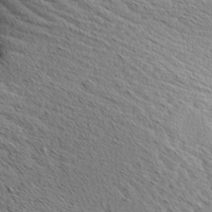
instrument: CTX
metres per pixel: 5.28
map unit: Aa
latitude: 7.7827
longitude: -137.9150
